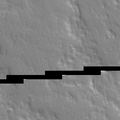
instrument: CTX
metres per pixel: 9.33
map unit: Ave
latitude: 22.1767
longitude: -134.8947
